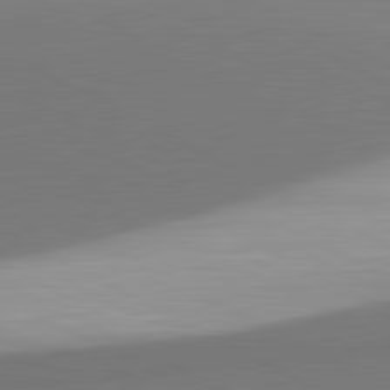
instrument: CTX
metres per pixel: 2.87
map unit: lApd
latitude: 81.6127
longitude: 151.9745
